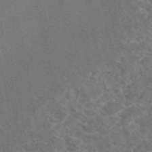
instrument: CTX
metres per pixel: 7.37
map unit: eAb
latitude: 46.5924
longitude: 109.8233
